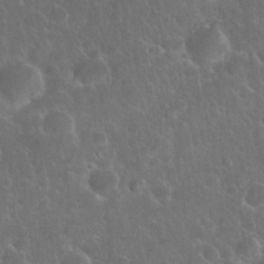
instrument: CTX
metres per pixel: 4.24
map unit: Nhu
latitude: 27.7639
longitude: -62.1389
